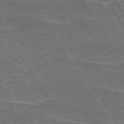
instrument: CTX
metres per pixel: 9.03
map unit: lApd
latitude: 74.0255
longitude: -55.8016
